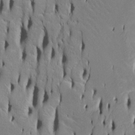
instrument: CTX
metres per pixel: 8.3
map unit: Htu
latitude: -4.9919
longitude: 151.8611
